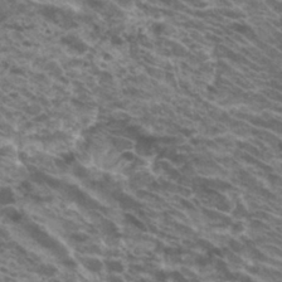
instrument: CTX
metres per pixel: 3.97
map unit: Hto
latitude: 31.7828
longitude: -44.6112
